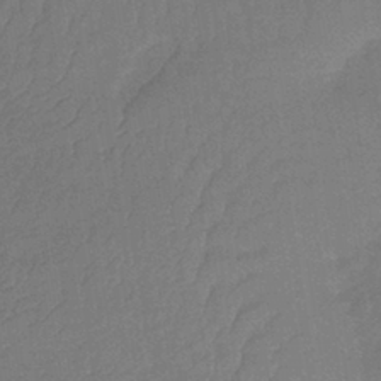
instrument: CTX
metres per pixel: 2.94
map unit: lHb
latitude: -35.8422
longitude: 68.9352
